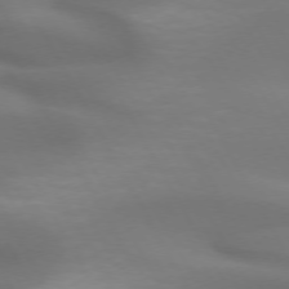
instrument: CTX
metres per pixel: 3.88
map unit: lApd
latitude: 72.6491
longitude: -49.5182
